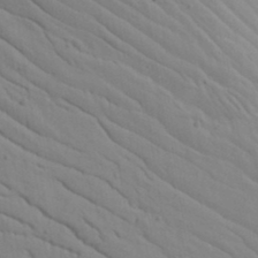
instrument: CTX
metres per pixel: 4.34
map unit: lAvf
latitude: 16.1956
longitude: -125.6882
